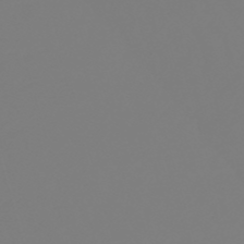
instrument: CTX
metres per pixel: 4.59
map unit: lHb
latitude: -50.0283
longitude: 81.8800
